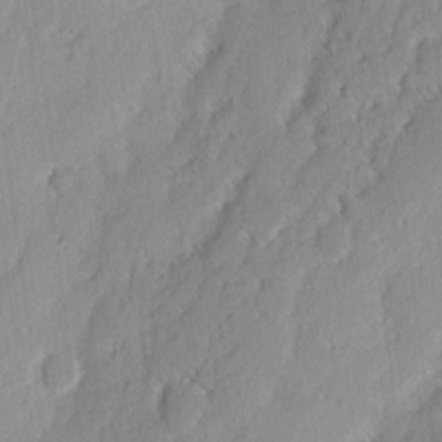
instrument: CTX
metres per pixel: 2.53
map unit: eHh
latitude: 2.4034
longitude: -77.6127
